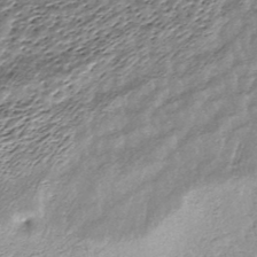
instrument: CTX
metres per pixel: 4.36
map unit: HNhu
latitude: -45.8233
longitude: 106.0094
